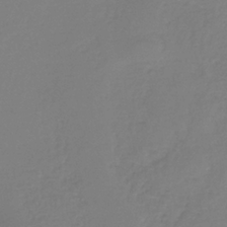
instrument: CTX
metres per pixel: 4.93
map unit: HNb
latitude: -35.0297
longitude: 51.9367
